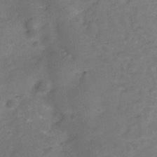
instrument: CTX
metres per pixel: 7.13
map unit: Hve
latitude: -28.9920
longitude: 92.5007
